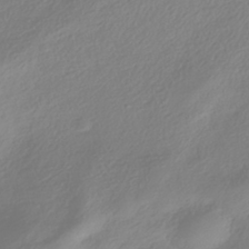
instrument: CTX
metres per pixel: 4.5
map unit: HNhu
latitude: -40.2928
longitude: 100.7652
